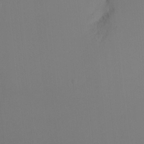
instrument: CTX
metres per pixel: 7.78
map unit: Ht
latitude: -7.9745
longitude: -32.3656
